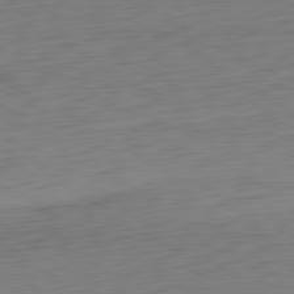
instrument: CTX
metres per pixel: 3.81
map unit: Ap
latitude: -81.4644
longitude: -59.8583
